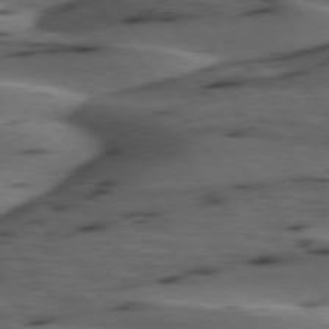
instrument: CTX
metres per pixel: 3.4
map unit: lApd
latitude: 75.4615
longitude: -70.5923
